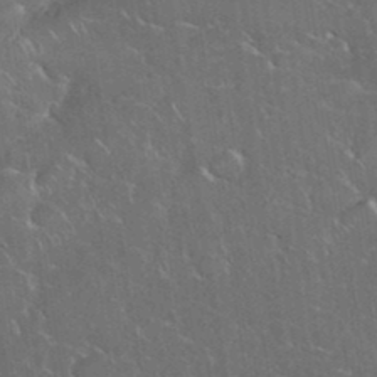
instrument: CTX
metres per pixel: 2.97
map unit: eHh
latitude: 36.9136
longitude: -61.6694
